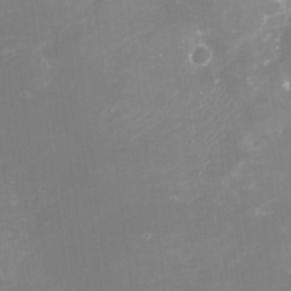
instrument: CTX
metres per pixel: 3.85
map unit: Nhu
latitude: -29.2187
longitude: -64.2145
